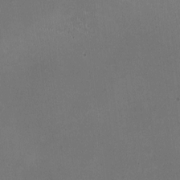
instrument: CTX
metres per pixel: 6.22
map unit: HNhu
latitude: -2.9352
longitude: -3.5182
